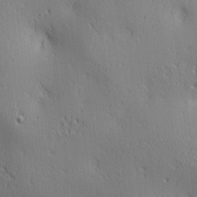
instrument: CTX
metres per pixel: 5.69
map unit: lAa
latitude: 3.6127
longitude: -117.7828
